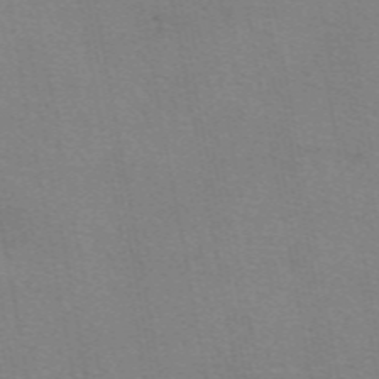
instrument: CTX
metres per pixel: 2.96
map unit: eAb
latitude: 50.2711
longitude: 105.1998
